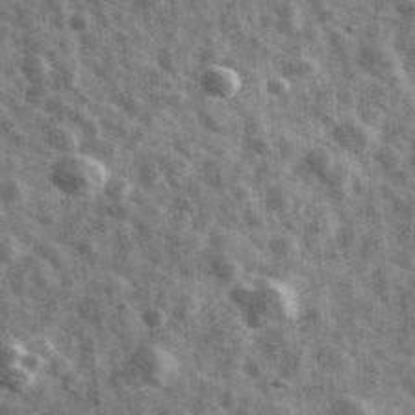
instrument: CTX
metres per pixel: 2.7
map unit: Ave
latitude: 42.1011
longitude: -107.0836
